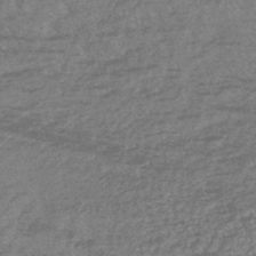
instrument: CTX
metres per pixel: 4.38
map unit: lHb
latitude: -44.2551
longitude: 80.9542
